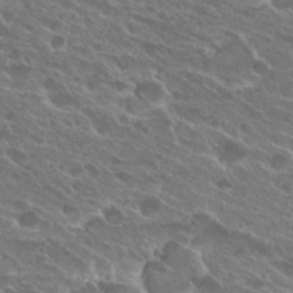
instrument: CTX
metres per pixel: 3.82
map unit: Hto
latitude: 25.7260
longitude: -40.1010
